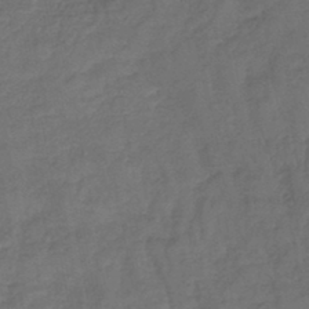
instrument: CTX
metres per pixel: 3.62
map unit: lHb
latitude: -43.7099
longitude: 76.9164
